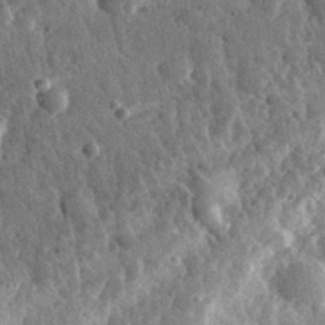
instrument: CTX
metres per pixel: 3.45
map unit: eHh
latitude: 32.9514
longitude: -79.5749
